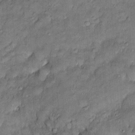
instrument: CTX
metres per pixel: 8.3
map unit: Htu
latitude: -6.5196
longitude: 158.5385
